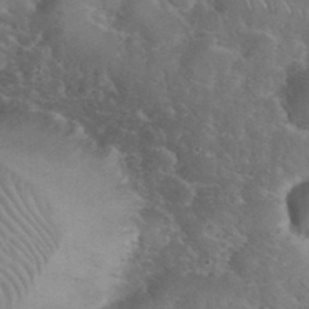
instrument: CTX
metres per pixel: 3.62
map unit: eHh
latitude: 36.5168
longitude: -65.0080
